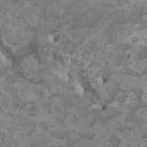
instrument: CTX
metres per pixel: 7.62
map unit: HNhu
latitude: 3.3481
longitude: -3.3670
